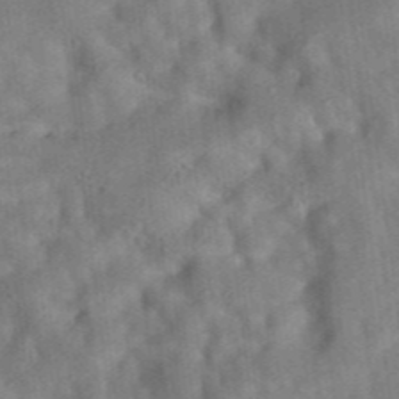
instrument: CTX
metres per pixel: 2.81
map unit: eAb
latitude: 34.8191
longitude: 109.6722
